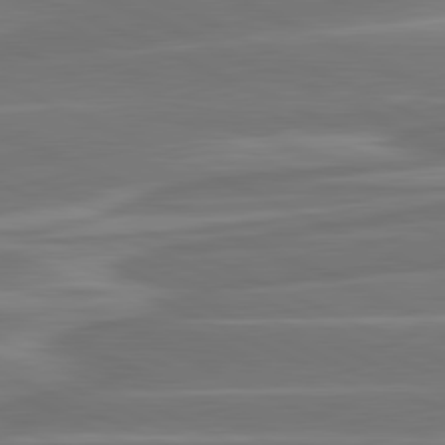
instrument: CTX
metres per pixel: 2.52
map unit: lApd
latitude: 81.3859
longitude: -130.6680
